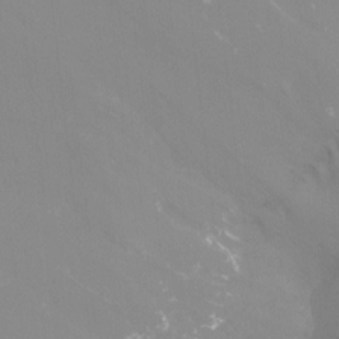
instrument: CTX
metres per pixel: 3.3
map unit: Ht
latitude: -13.7667
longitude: -50.2333
